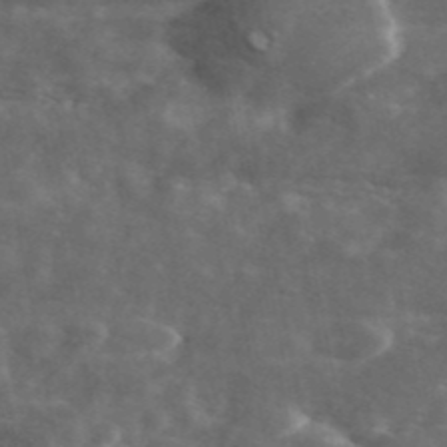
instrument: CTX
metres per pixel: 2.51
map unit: ANa
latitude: 43.8394
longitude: 47.1431
